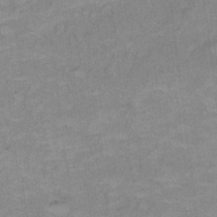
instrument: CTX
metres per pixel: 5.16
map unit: Ht
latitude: 6.1578
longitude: -36.7624
